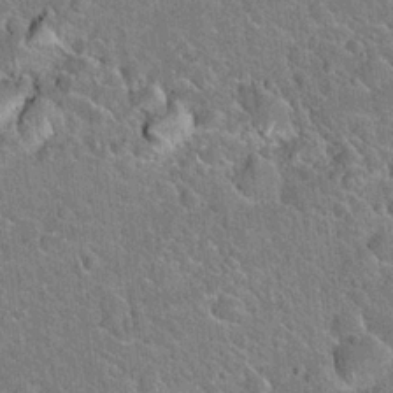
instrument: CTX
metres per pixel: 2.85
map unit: Hto
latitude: 20.6680
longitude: -50.8947
